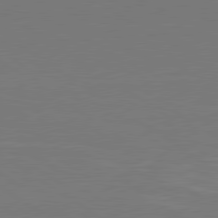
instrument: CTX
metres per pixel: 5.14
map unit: lApd
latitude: 79.8773
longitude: 163.0108
